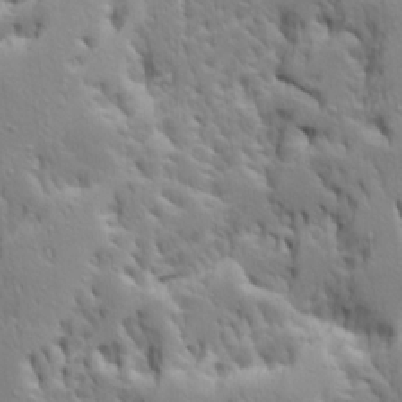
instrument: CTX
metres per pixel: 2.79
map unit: Ave
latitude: 14.2145
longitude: -131.4616
